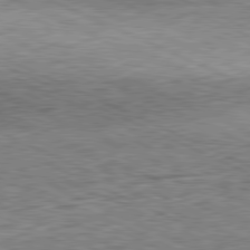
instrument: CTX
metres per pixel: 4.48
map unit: Hpe
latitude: -81.8423
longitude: 10.6141
